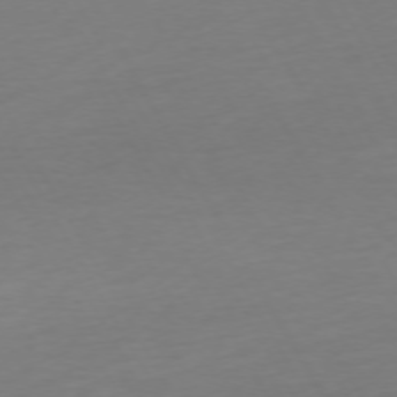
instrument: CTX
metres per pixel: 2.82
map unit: Ap
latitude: -74.6330
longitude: -69.1970
